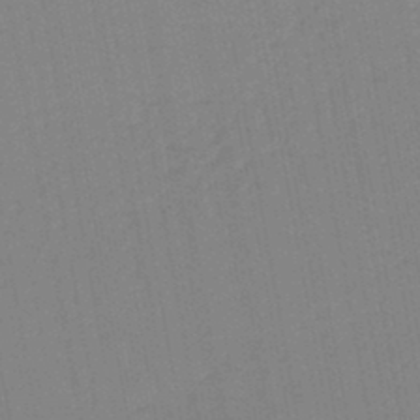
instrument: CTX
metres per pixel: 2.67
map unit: lHb
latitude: -44.8219
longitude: 63.3509
